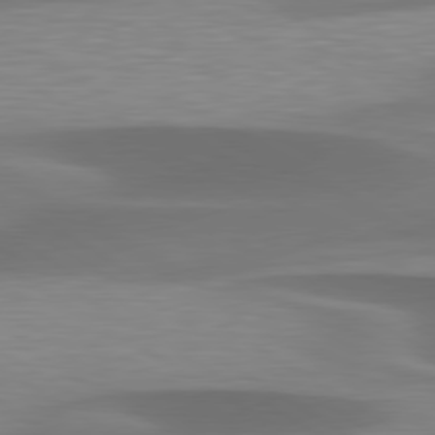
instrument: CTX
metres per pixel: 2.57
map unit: lApd
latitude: 79.8961
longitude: -87.8961
